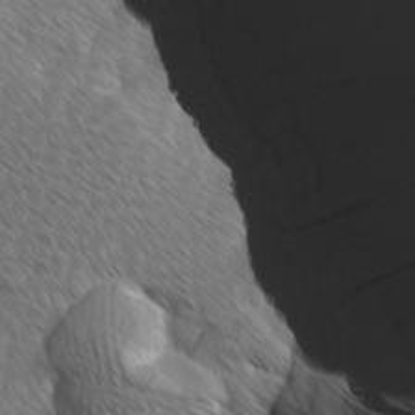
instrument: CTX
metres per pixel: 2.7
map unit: Ave
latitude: 8.7813
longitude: -105.9906
